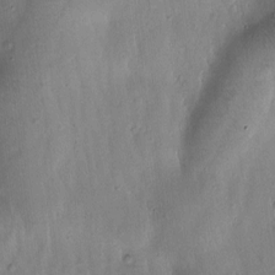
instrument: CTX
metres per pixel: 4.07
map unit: Htu
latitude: -0.2929
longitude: 172.0094
